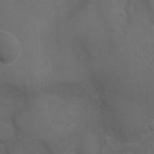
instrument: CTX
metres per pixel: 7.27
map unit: Ht
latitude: -6.6707
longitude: -21.4805
